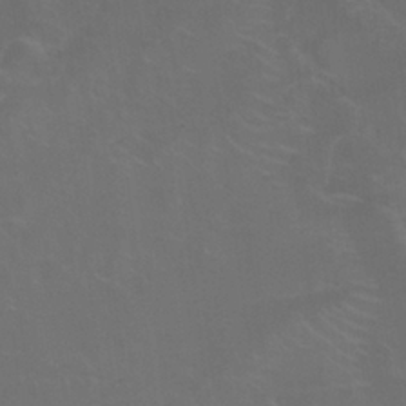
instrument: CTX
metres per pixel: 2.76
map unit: Nhu
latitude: 26.3845
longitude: -54.2522
